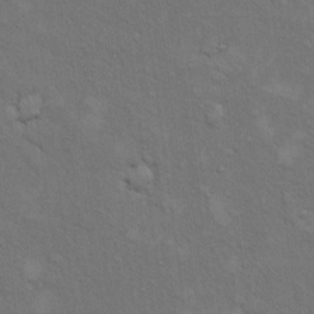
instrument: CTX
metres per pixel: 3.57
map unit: eHh
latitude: 15.9906
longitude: -66.2900
